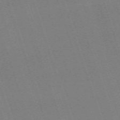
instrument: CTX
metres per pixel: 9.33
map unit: eHh
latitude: -64.3118
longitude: 51.3887
